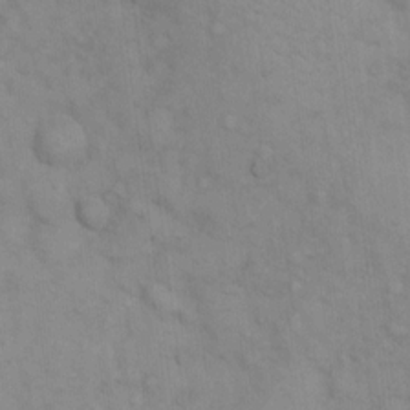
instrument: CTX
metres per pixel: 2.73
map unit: eHh
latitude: 16.1011
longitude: -66.0633
